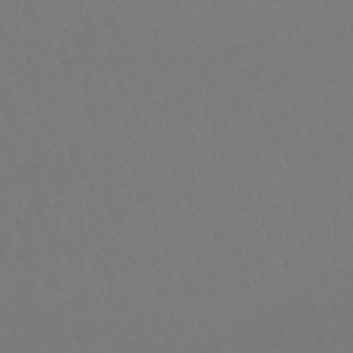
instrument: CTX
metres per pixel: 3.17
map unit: lHb
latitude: -44.6141
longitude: 64.5007
